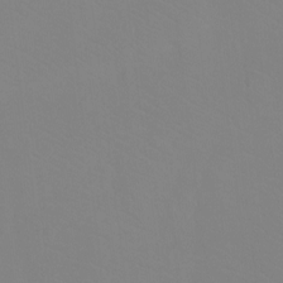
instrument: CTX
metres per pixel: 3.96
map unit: Ht
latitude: -8.9353
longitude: -34.8191
